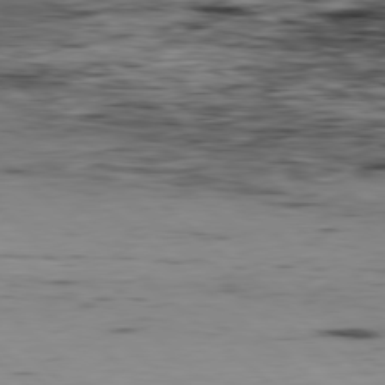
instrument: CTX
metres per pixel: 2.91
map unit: Hpe
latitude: -79.4454
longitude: 8.9919
